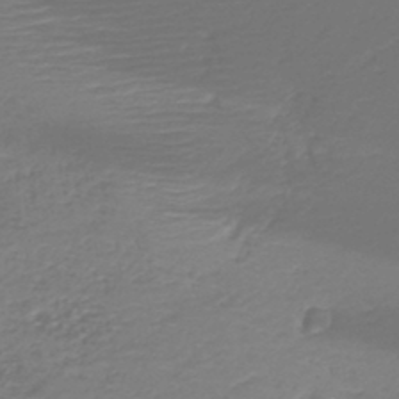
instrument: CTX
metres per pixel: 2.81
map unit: HNb
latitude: -42.1227
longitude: 49.8612
